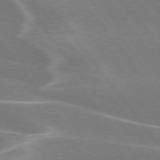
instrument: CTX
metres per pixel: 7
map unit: lApd
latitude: 75.7072
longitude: -62.2523
